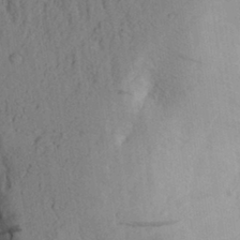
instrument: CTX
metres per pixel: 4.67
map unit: Aa
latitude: 28.3656
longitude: -148.1200
